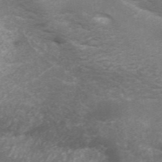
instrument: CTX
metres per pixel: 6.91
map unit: ANa
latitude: 44.6301
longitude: 25.8989
